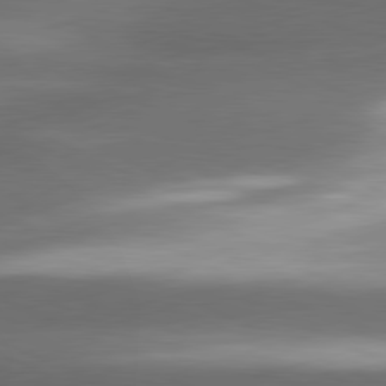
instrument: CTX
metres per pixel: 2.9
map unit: lApd
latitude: 80.8758
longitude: -143.4427
